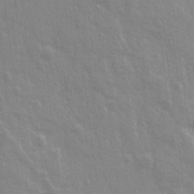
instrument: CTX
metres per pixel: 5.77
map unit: Ave
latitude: 20.8758
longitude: -133.2726
